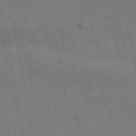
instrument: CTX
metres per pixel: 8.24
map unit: ANa
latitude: 43.9339
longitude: 29.6911
